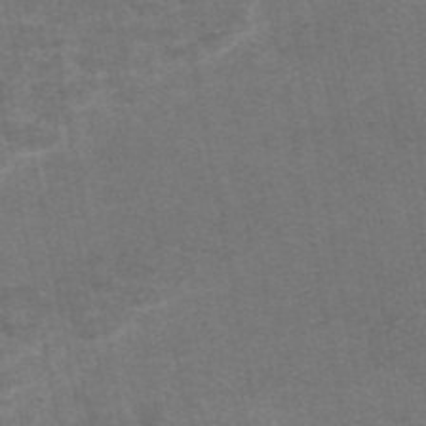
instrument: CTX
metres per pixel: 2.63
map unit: eAb
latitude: 46.9136
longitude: 105.4832
